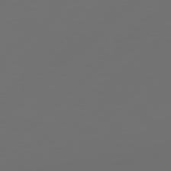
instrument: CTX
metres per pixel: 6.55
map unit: Hpe
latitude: 78.1578
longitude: 173.5399
